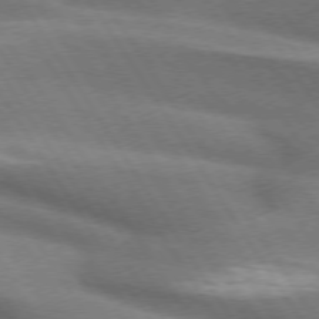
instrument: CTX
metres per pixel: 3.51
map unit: lApd
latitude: 74.4790
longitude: -63.1215
